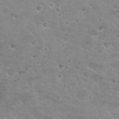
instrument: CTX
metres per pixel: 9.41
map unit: Hto
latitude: 30.1389
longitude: -46.5168
